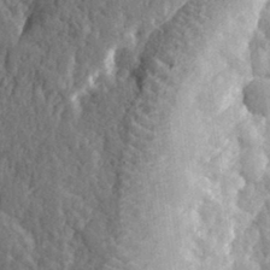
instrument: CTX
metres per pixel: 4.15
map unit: eHh
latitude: 32.7435
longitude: -80.1011
